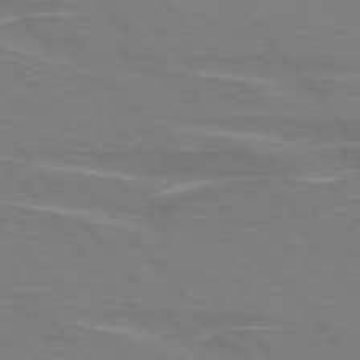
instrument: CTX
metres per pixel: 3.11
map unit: lApd
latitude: 75.9906
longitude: -80.5546
